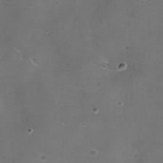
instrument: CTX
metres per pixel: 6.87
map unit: eHh
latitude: -11.8045
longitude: -61.2348
